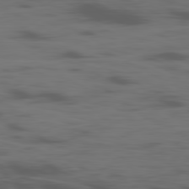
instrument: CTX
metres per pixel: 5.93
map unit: Ap
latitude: -80.7841
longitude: -63.0648
